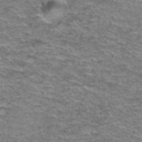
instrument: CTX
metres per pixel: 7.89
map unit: Hto
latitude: 37.4616
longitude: -42.8380
